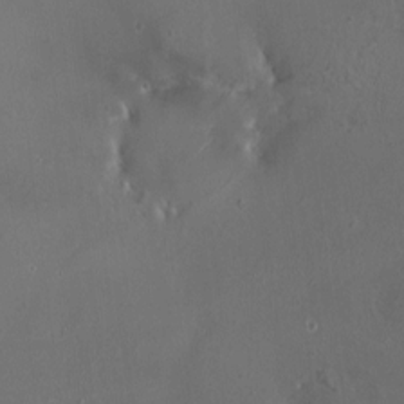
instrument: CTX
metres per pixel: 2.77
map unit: HNhu
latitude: 6.4790
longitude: 6.1983
